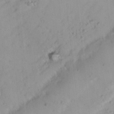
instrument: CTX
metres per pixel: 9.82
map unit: Nhu
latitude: 21.5560
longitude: -70.6112
